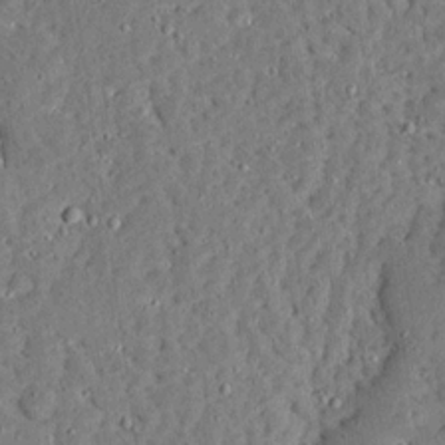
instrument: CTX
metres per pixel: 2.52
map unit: Ave
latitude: 13.3671
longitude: -137.2537
